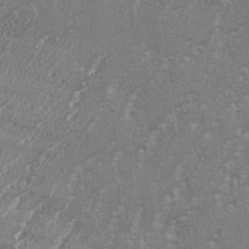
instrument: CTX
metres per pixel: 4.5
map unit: eHh
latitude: 34.6490
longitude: -132.6491
